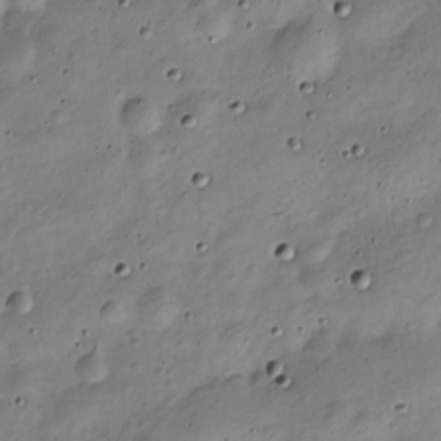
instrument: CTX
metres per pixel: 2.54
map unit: Nve
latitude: -24.5574
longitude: 106.9920
